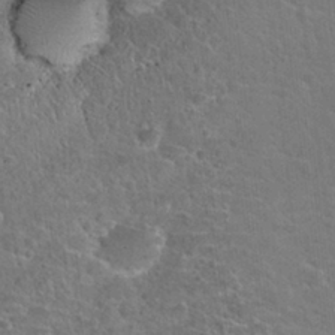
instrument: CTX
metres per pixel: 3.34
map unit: Hto
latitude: 22.6679
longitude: -47.7450
